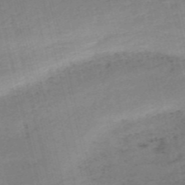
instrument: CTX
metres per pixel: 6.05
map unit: HNb
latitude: -55.0487
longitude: -42.8947
